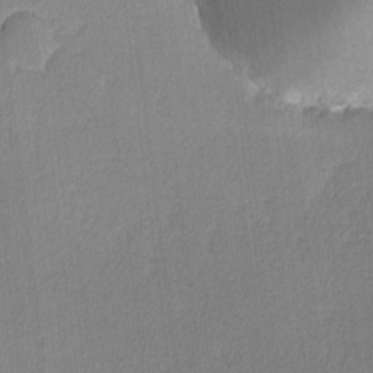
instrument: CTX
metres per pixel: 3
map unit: lHvf
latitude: -12.2551
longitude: -100.6113
